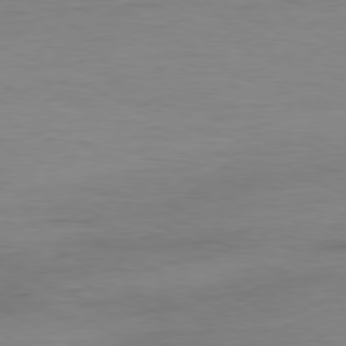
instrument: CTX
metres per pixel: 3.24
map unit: Ap
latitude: -80.2740
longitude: -83.3670
